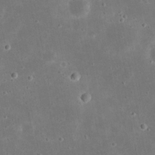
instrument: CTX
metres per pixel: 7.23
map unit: eHh
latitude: 21.5749
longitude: -68.1389
